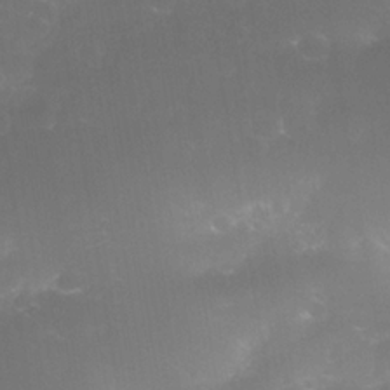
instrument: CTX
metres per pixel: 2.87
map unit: Nhe
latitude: -35.1053
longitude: -145.7638
